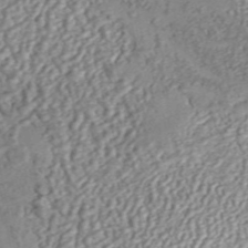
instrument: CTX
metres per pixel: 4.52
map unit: ANa
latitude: 45.7072
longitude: 36.9352
